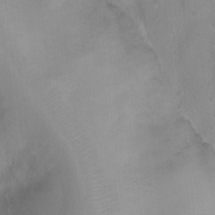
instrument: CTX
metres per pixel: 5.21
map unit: Nhu
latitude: 3.4237
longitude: -24.6679
